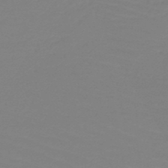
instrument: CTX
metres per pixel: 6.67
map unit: HNb
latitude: -49.3510
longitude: -50.8947
